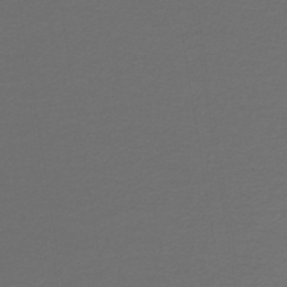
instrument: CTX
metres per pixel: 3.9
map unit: lHb
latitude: -45.7856
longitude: 71.7100
